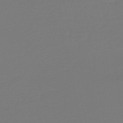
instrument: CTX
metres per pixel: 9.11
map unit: HNb
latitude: -46.7463
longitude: 55.5588
